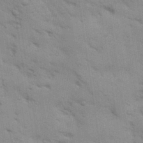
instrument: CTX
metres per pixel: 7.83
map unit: Aa
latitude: 32.4790
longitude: -146.2334
